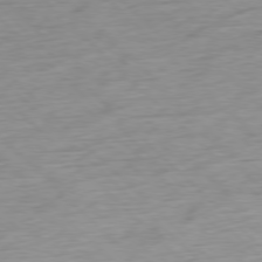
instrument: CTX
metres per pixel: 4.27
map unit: Ap
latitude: -78.2550
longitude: -72.3657
